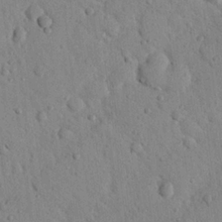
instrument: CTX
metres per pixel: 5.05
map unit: Nhu
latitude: 22.3278
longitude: -76.0822
